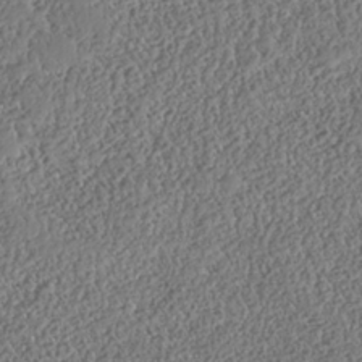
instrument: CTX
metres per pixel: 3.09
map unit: HNhu
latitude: -37.2187
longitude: 33.2565
